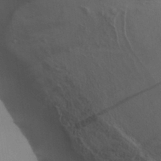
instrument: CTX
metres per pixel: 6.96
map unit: Aa
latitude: 27.9150
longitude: -132.2334
